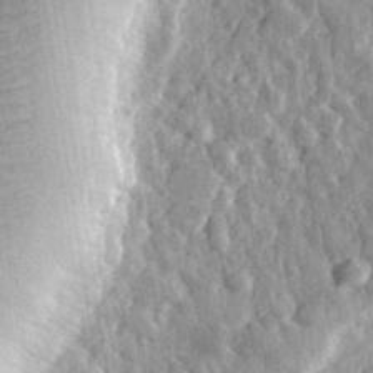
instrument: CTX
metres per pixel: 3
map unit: eHh
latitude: 32.4412
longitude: -79.8206
